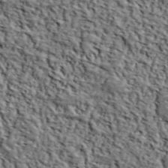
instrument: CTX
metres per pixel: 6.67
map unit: lHvf
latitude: 39.4426
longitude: -87.1781
